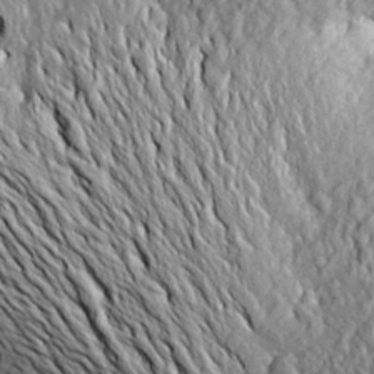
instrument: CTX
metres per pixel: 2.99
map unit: Aa
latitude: 20.0444
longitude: -149.8772
